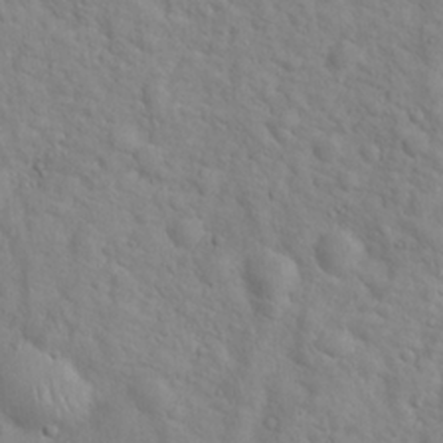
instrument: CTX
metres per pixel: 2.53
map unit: Hto
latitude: 17.1970
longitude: -53.2159
